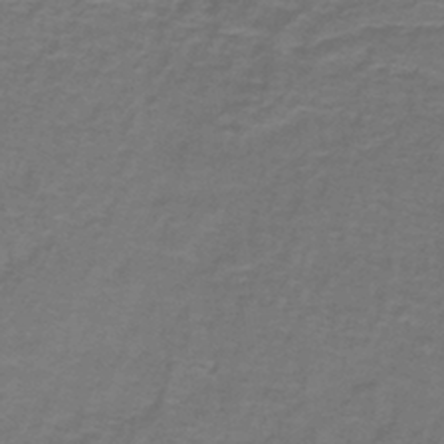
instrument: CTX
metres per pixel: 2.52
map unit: lHb
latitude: -43.4643
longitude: 56.5007
